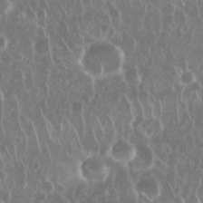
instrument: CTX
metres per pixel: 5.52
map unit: Nhu
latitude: 28.5923
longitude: -63.4049
